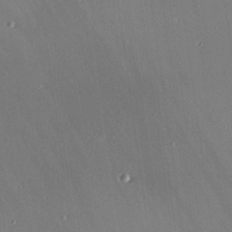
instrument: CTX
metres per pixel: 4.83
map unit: Hve
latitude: 25.8205
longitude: -90.6868
